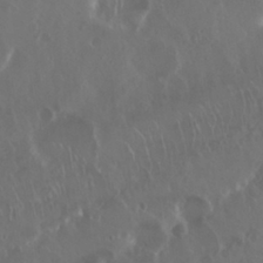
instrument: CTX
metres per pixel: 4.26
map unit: Nhu
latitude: 29.6127
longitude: -59.8772
